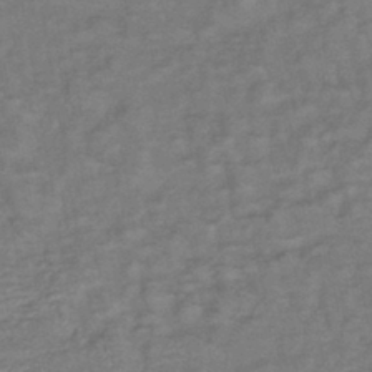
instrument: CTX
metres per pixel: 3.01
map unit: lHb
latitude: -41.0297
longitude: 75.3888
